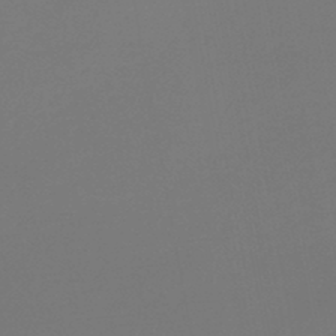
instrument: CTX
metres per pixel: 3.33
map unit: lHb
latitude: -46.3873
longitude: 62.8597
